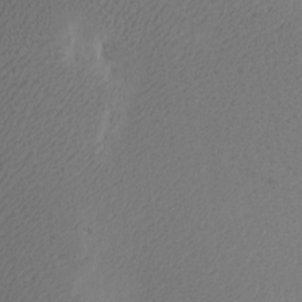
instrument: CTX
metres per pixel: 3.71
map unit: Htu
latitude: -5.2376
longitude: 174.2739
